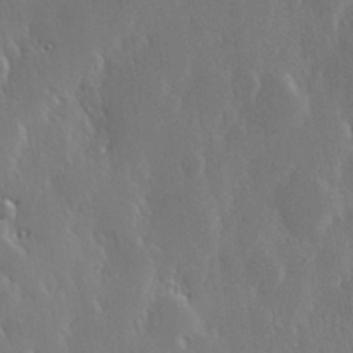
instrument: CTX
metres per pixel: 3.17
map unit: Hve
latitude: 27.6316
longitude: 150.1795
